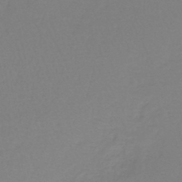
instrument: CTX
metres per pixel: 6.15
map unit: lHb
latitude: -44.6707
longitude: 55.9367
